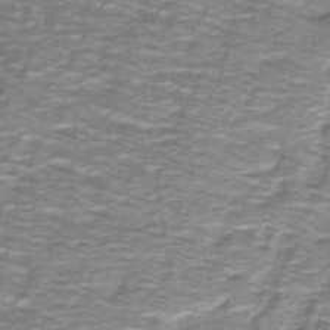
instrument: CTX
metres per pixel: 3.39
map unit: lHb
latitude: -40.8975
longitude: 56.2928
